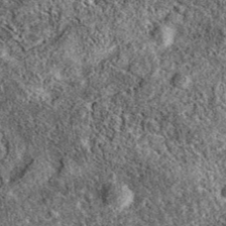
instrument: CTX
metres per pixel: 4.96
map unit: eAb
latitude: 37.8772
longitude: 111.4454
